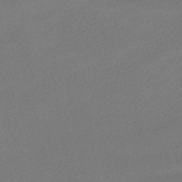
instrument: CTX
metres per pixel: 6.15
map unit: HNhu
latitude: -40.2172
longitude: 94.9919
